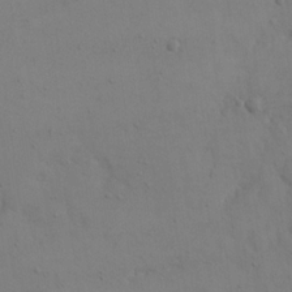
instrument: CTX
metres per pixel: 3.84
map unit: eHh
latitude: 18.0444
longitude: -67.0836
